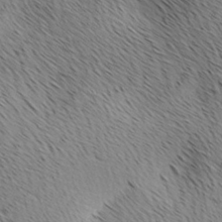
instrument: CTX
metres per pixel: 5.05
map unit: lAa
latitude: 10.0633
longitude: -107.8772
